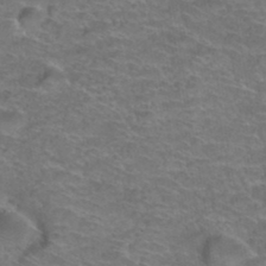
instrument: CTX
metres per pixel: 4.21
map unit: Hto
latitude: 38.1200
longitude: -42.3278
